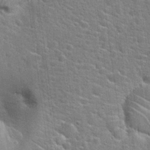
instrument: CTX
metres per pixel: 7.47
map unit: Hto
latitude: 22.4412
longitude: -44.3845
